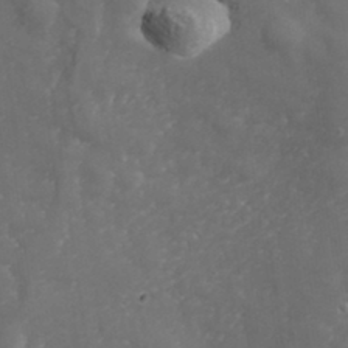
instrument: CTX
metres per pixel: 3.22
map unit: Hve
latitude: 33.4426
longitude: 149.8234
